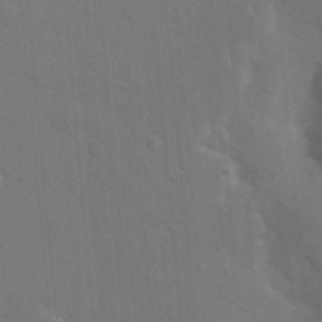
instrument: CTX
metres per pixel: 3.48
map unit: eHh
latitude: 19.3481
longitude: -64.3278
